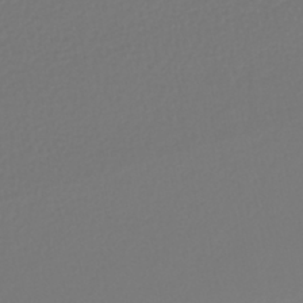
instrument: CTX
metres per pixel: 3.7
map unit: lHb
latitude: -43.0486
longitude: 60.3684
